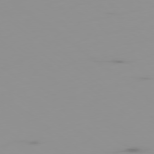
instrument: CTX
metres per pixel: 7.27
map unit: Ap
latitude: -79.1431
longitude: -70.5168
